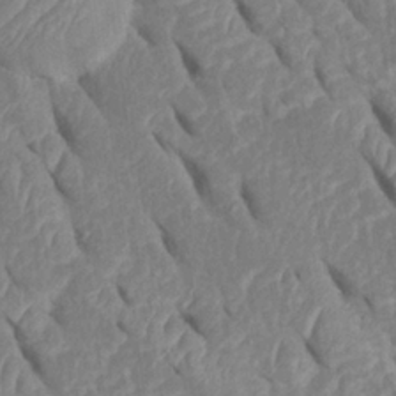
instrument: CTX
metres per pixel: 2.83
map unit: Htu
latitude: 1.6882
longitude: 147.2943
